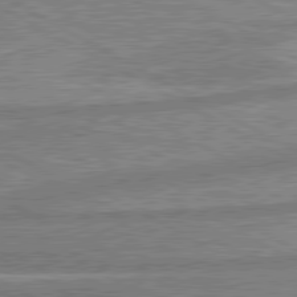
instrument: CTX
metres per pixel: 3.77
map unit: lApd
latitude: 80.2900
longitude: -171.8961
